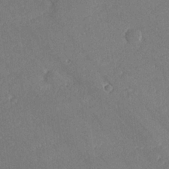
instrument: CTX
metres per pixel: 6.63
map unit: lHvf
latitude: 26.4412
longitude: 141.0108
